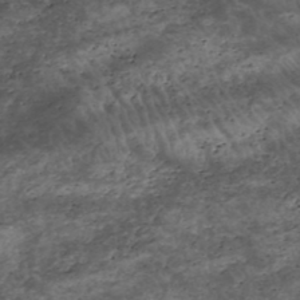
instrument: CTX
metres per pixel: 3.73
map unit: HNhu
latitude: -48.2173
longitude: 28.7463
